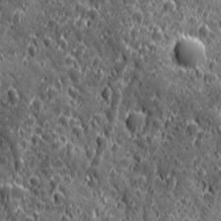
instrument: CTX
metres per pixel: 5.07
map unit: Ave
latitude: 12.4601
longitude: -104.6869
